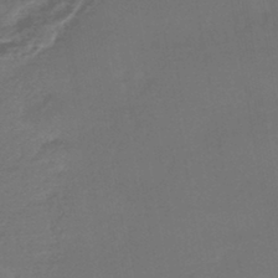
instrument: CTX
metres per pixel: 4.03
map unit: HNhu
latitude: -44.0094
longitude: 93.6533
